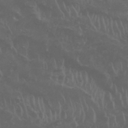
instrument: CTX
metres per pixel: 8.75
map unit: Nhu
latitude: 26.7813
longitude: -53.1781
